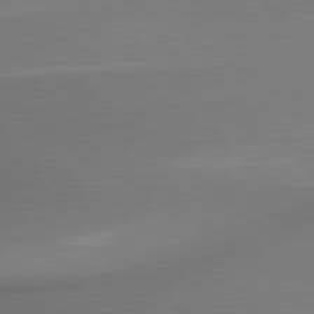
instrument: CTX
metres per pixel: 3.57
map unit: lApd
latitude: 79.7450
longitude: 178.5384
